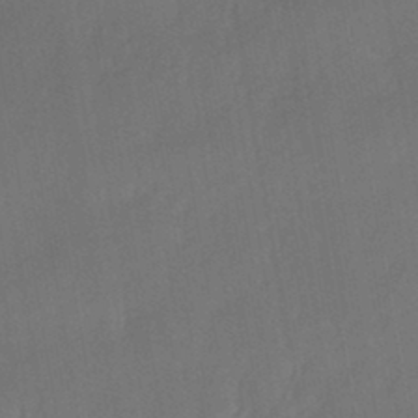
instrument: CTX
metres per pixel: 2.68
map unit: HNhu
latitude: -44.4818
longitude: 91.9367
